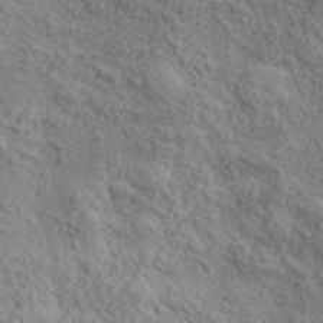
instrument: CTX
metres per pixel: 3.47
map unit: lHvf
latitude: 37.8206
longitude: -87.6883
